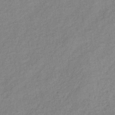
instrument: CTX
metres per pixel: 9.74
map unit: lHb
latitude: -37.3131
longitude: 71.4077
